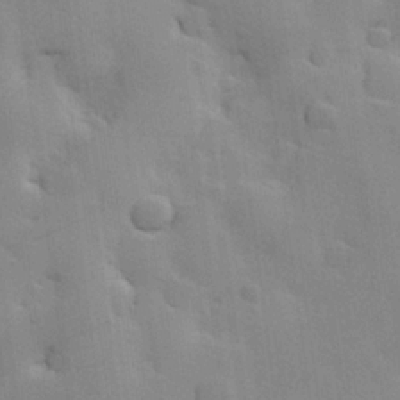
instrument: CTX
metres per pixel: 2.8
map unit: Hve
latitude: 23.5371
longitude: 148.6141
